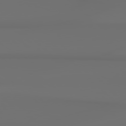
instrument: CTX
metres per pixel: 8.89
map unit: Hpe
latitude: 78.4223
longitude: -136.3468
